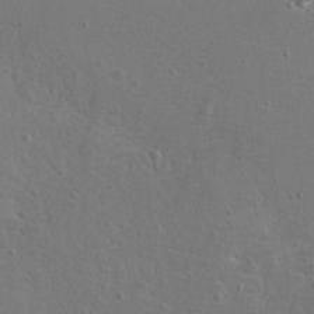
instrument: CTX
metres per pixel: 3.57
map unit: Hto
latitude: 12.0255
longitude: -36.4790
